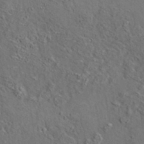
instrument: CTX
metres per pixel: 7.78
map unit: eAb
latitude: 35.2914
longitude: 109.9556
